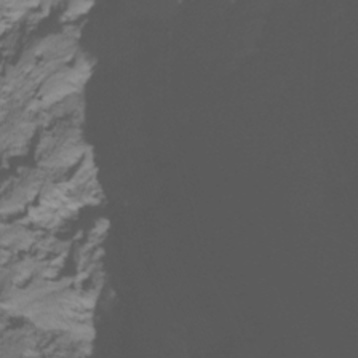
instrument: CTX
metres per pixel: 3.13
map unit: Nhu
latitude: -14.8597
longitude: -53.4427
